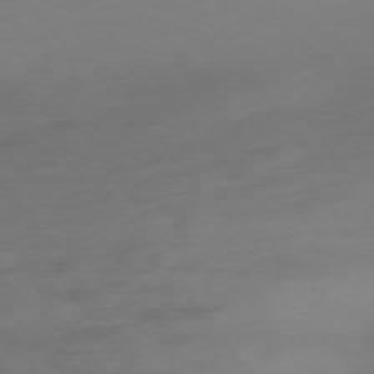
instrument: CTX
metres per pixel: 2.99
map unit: Hpe
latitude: -75.5777
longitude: -16.2712
